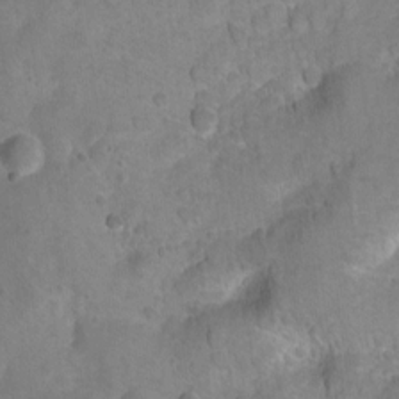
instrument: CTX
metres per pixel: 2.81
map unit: Hto
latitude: 5.5560
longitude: -31.6694
